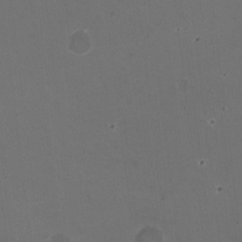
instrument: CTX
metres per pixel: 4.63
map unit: HNhu
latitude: -2.5195
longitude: -3.0647
